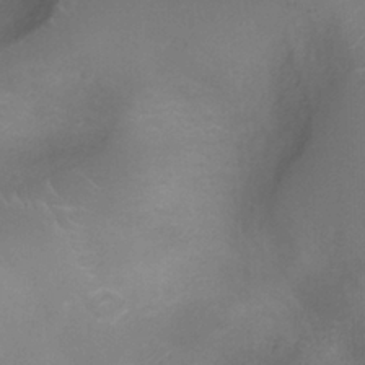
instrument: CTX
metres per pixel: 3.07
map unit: Ht
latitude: -3.5021
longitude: -18.2333
